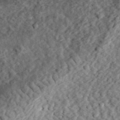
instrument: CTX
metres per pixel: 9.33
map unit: eHh
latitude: 37.0081
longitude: -79.1781
